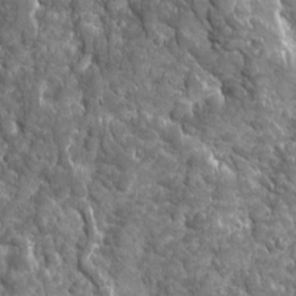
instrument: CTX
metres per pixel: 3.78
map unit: Ave
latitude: 16.2334
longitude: -133.5560
